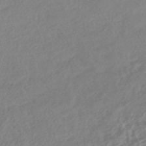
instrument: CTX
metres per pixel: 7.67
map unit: HNhu
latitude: -45.0109
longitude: 91.3699
